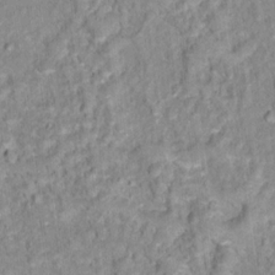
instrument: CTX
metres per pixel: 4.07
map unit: Hto
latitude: 16.4790
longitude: -36.6113
